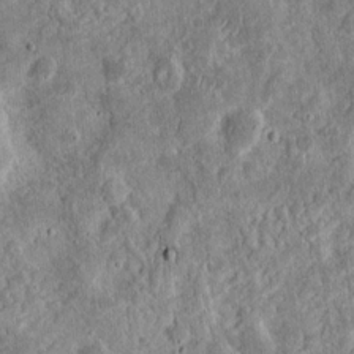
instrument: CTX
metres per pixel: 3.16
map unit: eHh
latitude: 12.5735
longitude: -73.8206
